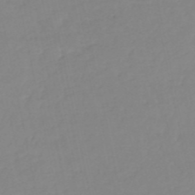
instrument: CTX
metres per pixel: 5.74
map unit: eHh
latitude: -52.5762
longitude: -24.6868
